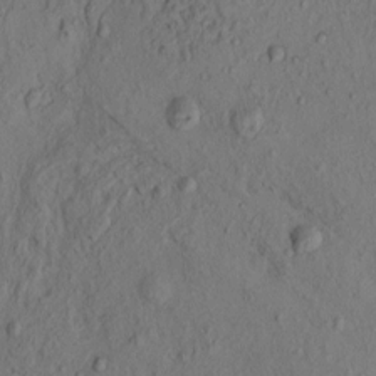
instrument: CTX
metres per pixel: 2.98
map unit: eHh
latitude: -1.2754
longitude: 18.6330
